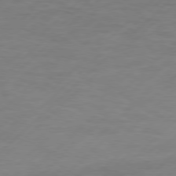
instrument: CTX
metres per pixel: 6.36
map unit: Hpe
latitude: 76.7624
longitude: -163.9150
